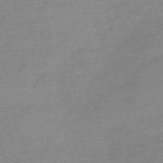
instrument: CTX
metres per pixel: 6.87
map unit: HNb
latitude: -49.9745
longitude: -38.7624
